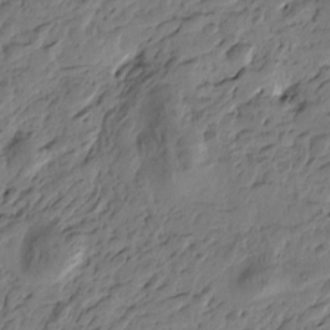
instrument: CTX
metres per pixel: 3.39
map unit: Htu
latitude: -3.9367
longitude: -178.3657
